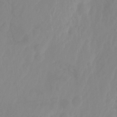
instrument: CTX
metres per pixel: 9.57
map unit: Ht
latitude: -14.3496
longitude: -56.7435
